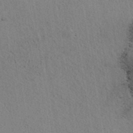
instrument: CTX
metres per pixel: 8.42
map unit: eAb
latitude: 38.6112
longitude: 112.8597
